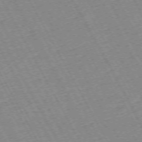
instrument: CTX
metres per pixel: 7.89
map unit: Hpe
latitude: -72.1417
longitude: 11.1242
